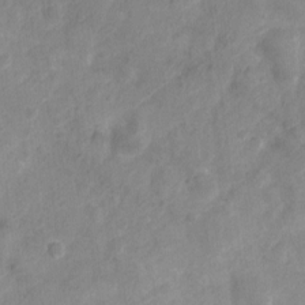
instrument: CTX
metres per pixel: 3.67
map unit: Nhu
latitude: 4.5924
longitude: -18.2711
